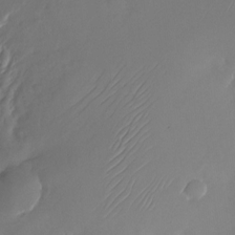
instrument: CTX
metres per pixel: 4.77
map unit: Nhu
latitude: -23.6533
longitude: -71.8583
